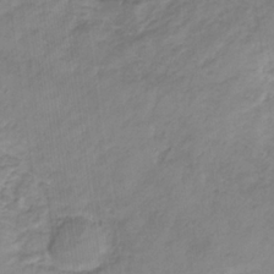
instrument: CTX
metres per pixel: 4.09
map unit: eHb
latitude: -31.8233
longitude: 67.3510
